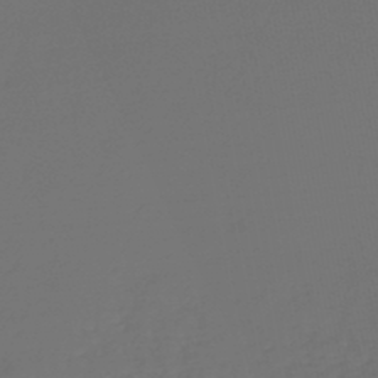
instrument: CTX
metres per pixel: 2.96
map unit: lHb
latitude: -47.3320
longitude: 62.9730
